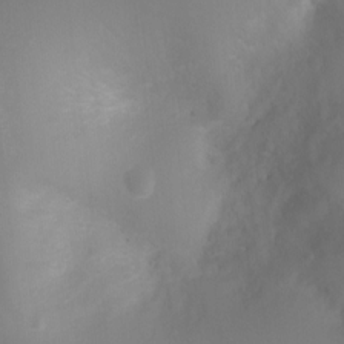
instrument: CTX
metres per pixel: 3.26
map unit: Ht
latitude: -2.5762
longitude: -25.3292
